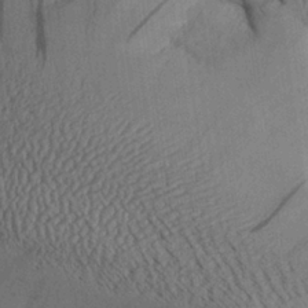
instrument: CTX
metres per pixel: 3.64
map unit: Aa
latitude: 27.0648
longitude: -134.3278
